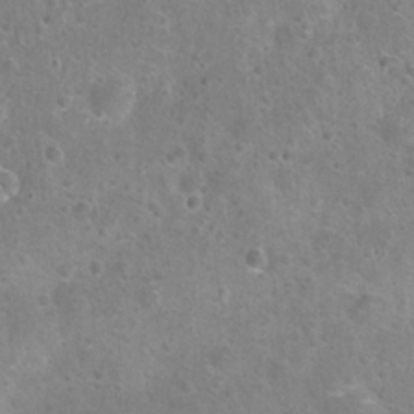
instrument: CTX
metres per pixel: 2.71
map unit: Nhu
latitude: 24.4034
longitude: -52.0255
